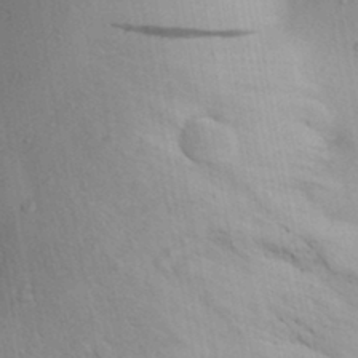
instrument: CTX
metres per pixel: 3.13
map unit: Aa
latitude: 31.0081
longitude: -144.4034
